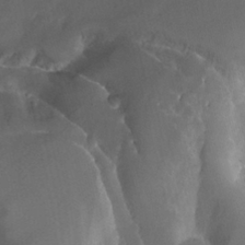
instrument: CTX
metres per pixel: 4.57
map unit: Nhu
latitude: -12.4818
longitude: -74.0633
